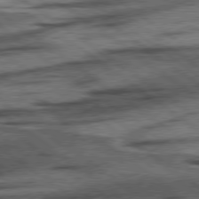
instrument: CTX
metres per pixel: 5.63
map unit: lApd
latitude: 78.4601
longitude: -53.1592
